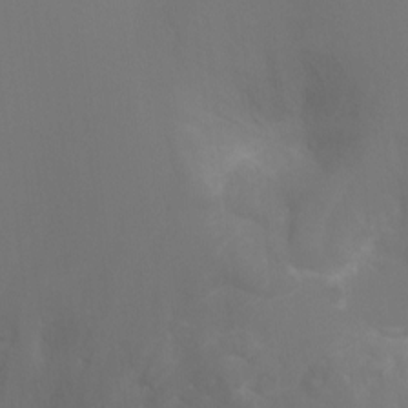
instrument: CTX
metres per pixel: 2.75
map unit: Ht
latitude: -7.9745
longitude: -28.5546
